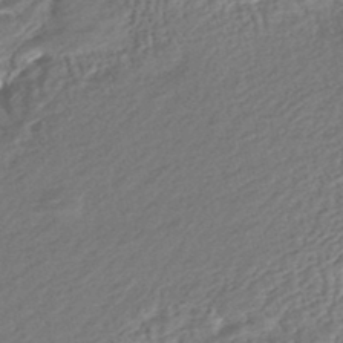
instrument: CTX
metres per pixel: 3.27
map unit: HNhu
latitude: -45.0675
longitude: 102.0283
